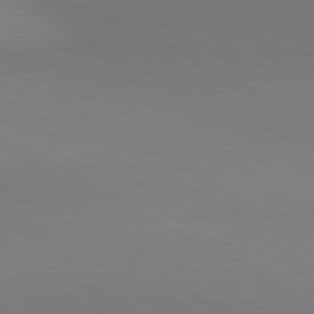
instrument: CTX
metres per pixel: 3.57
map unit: lApd
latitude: 80.7246
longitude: 147.1053
